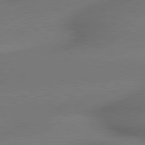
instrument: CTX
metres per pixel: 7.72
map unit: lApd
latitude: 79.4805
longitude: -172.7246
